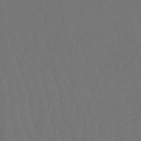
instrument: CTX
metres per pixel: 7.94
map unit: lHb
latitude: -50.7652
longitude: 81.3132
